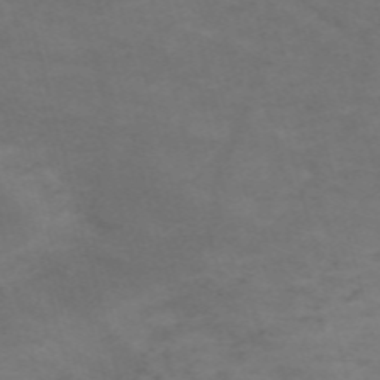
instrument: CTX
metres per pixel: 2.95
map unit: Nve
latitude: -59.0675
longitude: 58.8219
